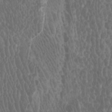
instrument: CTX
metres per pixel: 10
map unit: Htu
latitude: -5.5588
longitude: -73.7072
